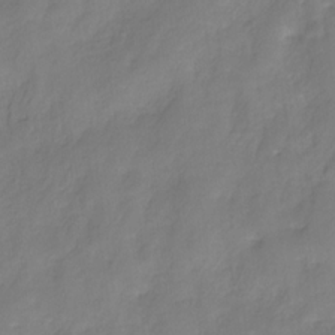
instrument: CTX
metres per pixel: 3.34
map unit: HNhu
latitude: -27.4454
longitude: 74.9542
